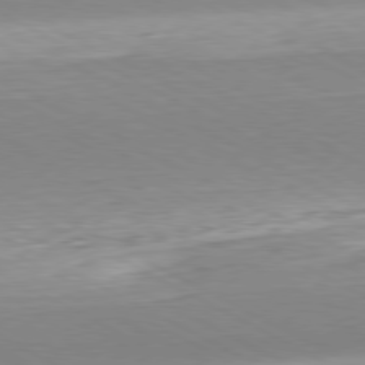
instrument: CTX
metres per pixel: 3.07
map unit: Hpe
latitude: -80.7463
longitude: 21.7288
